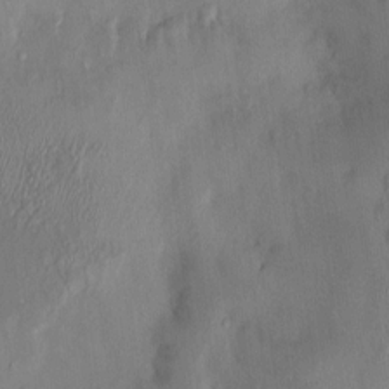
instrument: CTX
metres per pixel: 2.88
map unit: HNhu
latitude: 4.3656
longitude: -4.8191
